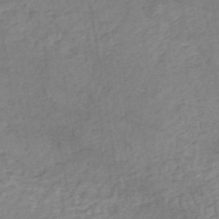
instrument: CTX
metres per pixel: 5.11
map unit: HNhu
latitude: -45.9745
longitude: 106.8408
